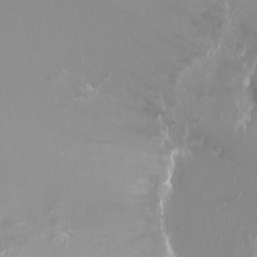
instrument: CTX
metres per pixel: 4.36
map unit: Ht
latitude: -9.3698
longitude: -45.5182
